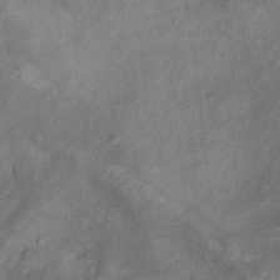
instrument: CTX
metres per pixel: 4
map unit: Nhu
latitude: 10.0444
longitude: -25.9717
